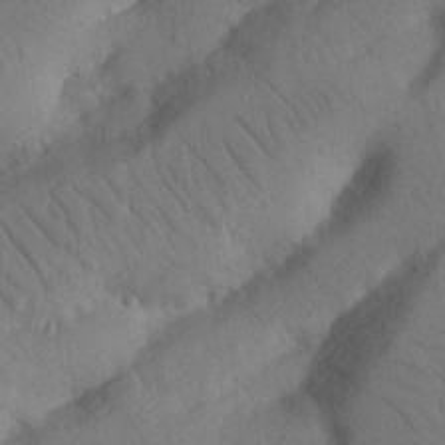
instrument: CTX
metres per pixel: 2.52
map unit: Nhu
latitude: 22.6301
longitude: -74.2523
